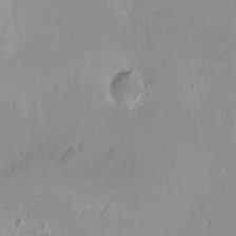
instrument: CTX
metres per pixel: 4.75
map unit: HNhu
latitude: 5.4426
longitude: 7.7855
